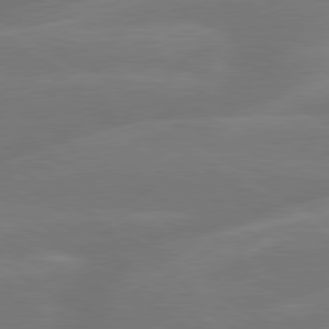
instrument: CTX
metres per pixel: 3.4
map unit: lApd
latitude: 79.4805
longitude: -143.2159
